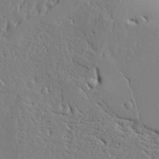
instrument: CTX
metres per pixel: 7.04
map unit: Ave
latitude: 24.0444
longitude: -133.0081
